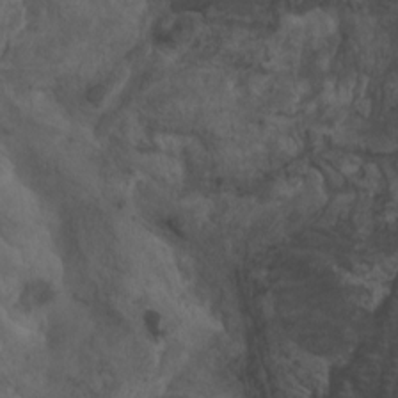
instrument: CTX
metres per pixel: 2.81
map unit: Htu
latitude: -6.6518
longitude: -67.7827
